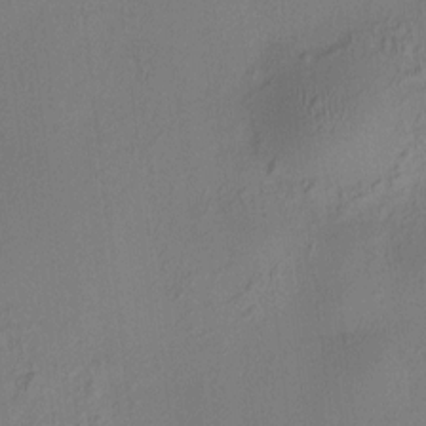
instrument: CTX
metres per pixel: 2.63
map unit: HNhu
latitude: 8.2712
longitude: 15.1809
